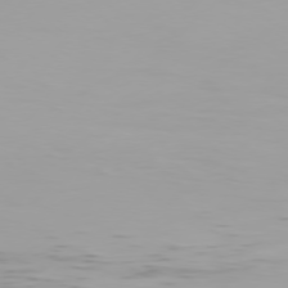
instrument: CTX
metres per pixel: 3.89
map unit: Hpe
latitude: 74.5546
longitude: -129.9528
